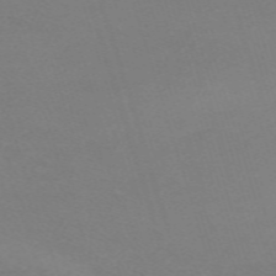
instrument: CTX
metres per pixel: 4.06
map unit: eHh
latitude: -62.9730
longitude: 49.0109
